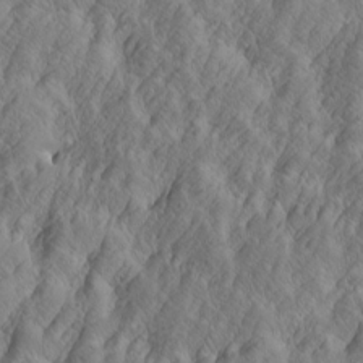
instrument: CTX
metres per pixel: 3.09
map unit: Htu
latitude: -4.6518
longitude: -176.6301
